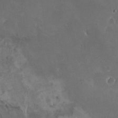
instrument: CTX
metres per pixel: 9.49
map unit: HNhu
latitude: 5.0080
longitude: 8.0850
